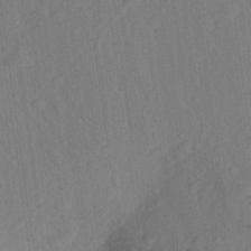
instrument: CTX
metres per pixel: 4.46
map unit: Aa
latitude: 23.5938
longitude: -147.6505
